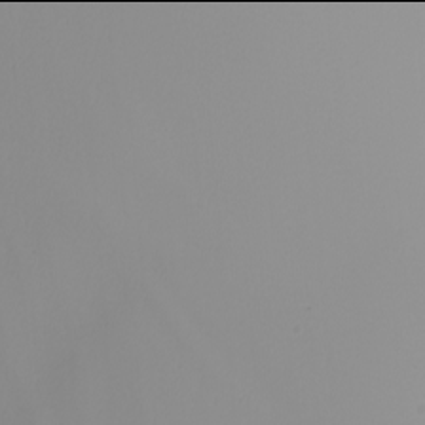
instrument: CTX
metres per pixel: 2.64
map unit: Nhu
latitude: -6.0094
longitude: -94.1578
